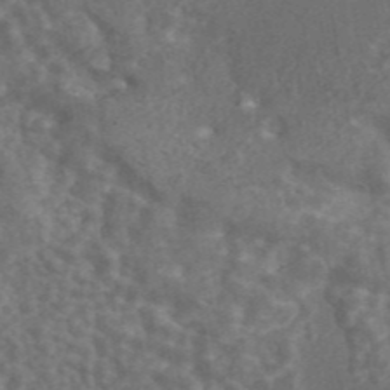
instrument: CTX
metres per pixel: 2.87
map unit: ANa
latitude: 45.6505
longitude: 27.0108
